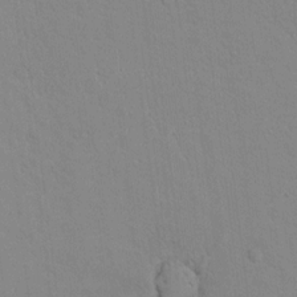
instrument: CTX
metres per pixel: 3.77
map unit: lAvf
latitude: 9.0270
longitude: 168.3684
